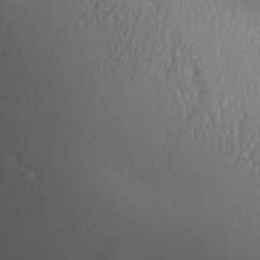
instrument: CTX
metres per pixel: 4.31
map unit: Aa
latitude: 26.6302
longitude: -136.1200
